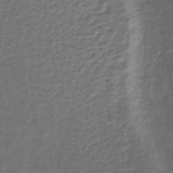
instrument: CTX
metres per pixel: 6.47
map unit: HNhu
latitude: -43.6721
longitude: 102.5574
